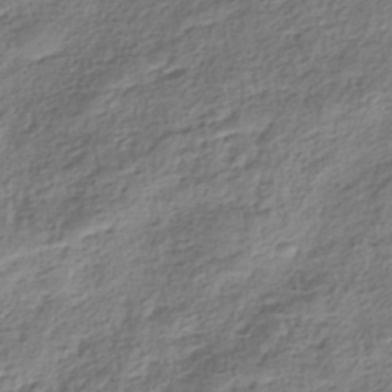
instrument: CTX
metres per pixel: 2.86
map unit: HNhu
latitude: -40.5574
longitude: 109.5588
